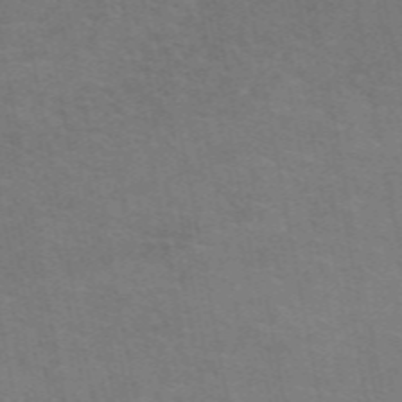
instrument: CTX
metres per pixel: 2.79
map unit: eAb
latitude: 50.8002
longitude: 105.0864
